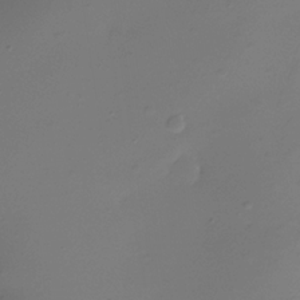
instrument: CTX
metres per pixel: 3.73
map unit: Nhe
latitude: -35.3510
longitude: -117.6694
